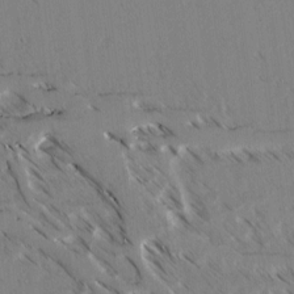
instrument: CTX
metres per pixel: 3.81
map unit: lAvf
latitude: 3.3104
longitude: -105.1970
